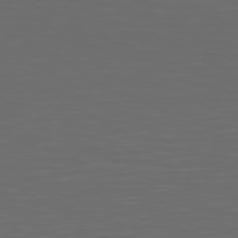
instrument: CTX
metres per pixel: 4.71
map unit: Hpe
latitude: 75.1592
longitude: -125.6127
